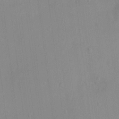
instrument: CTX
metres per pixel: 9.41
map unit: HNhu
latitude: 5.8205
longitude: 2.8974
